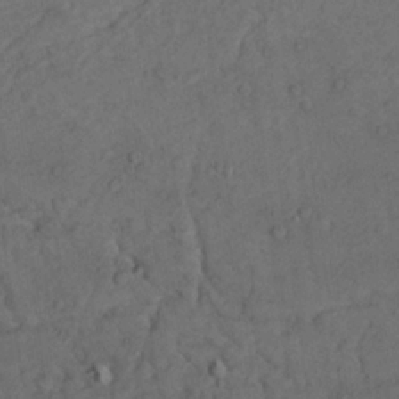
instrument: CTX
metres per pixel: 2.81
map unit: Nhu
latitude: 22.1200
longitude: -71.1403
